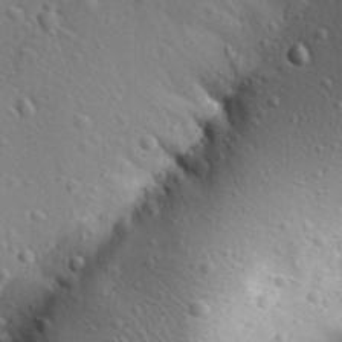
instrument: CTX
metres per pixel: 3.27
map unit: Aa
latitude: 29.5560
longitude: -139.2726
